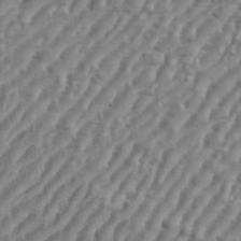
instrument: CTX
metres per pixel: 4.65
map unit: eHh
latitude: 36.2334
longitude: -134.3467
